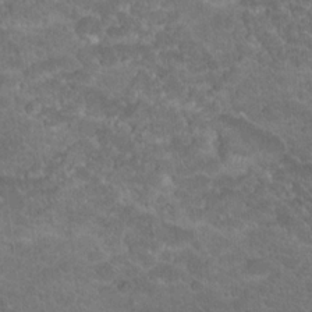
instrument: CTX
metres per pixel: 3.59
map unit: Hto
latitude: 19.0836
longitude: -35.5560
